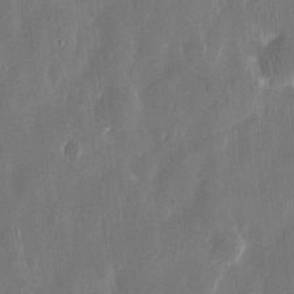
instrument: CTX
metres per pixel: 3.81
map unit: eHh
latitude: 13.3671
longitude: -72.0255
